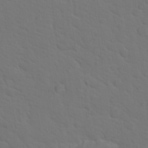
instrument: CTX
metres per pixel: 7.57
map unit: Hto
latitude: 18.6679
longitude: -33.9528
